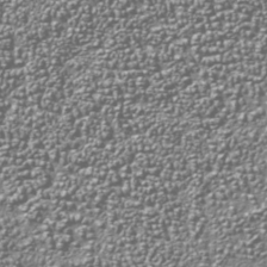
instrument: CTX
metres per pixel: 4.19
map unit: Nhu
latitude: -37.8989
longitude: -82.1766
